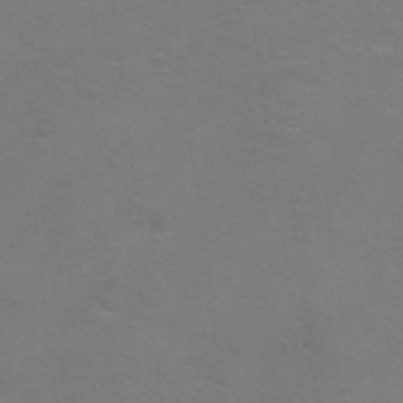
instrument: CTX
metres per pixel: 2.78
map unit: Ht
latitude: 1.7449
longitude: -32.8758
